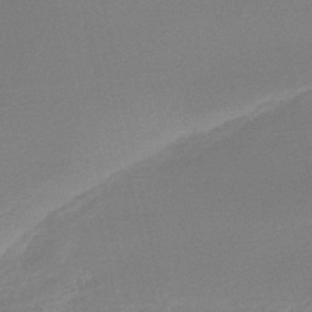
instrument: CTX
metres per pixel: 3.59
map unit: lHb
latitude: -48.4629
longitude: 65.0676
